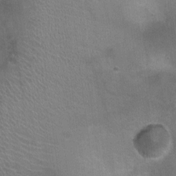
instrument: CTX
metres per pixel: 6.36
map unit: Ht
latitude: -1.5588
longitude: -17.0647
